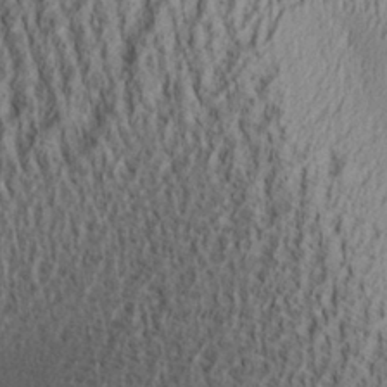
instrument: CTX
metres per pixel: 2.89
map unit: Aa
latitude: 27.5938
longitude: -136.2145
